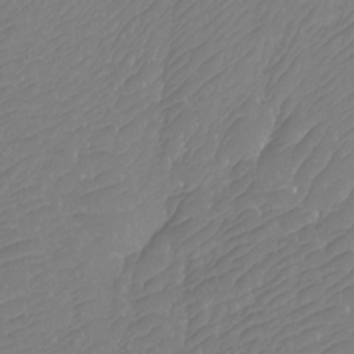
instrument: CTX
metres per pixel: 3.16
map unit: Htu
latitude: -11.6155
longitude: -71.5182
